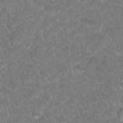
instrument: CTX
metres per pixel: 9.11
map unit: Hto
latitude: 19.1592
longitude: -35.3670
